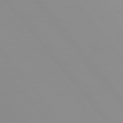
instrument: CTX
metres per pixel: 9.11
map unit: Hpe
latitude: 75.4426
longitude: -127.1025
